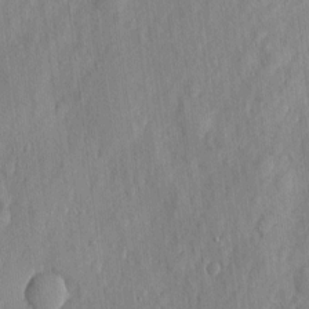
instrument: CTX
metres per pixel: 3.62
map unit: eHh
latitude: 6.1200
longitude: -73.7072
